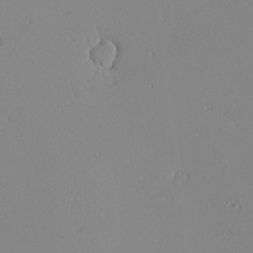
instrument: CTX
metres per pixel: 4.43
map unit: Nhu
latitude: -4.5951
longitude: -80.6301
